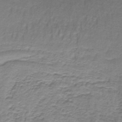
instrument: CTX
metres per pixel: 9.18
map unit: lHb
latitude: -41.7666
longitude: 58.1416
